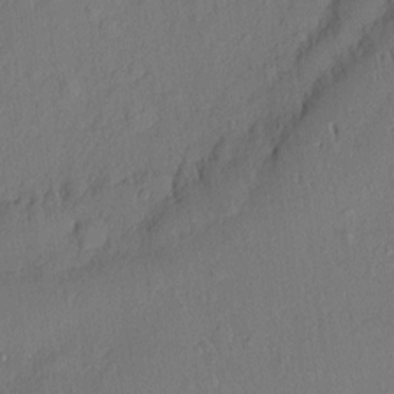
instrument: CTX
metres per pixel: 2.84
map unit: eHh
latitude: 5.4237
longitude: -74.8002
